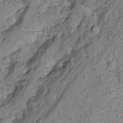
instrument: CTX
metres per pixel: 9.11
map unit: Nhu
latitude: -12.1795
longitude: -23.1781
